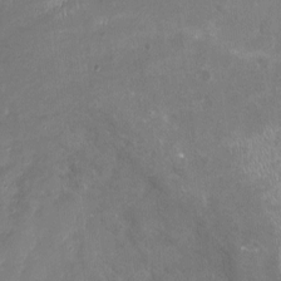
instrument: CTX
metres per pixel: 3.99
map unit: Nhu
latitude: -17.5777
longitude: -57.2725
